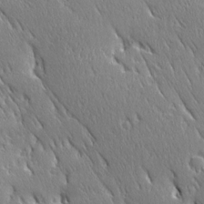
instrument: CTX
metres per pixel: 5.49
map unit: Ave
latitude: 21.1970
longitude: -136.3845
